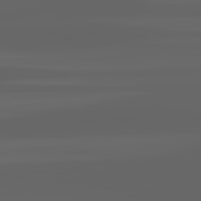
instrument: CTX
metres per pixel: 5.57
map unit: lApd
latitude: 82.9135
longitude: -136.1767
